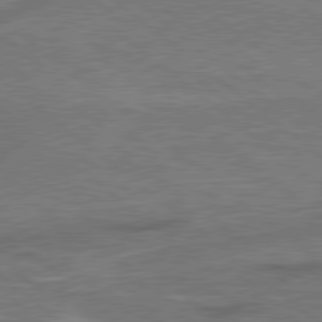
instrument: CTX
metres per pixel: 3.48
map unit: lApd
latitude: 78.9892
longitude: 179.8989
